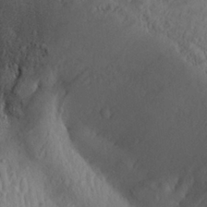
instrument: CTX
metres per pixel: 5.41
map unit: Aa
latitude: 28.7813
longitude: -134.2144
